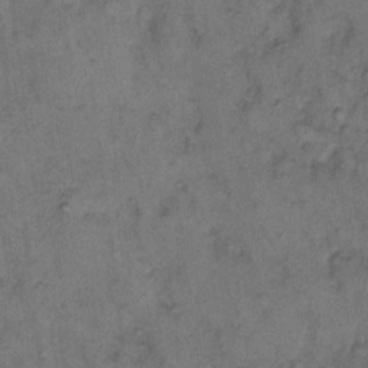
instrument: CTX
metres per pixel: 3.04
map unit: eHh
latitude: 10.9892
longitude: -63.0459
